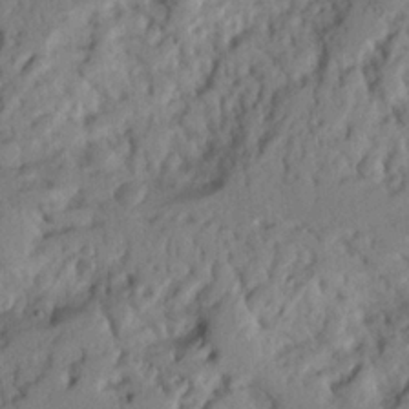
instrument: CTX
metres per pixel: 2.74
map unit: Nhu
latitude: 20.8002
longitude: -76.9702
